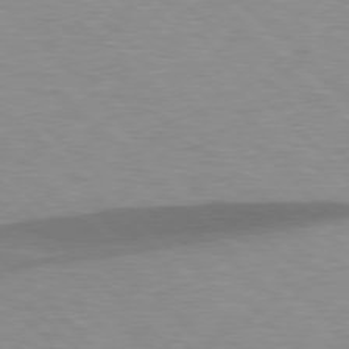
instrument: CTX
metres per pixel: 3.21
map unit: lApd
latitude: 77.7449
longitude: -59.4804
